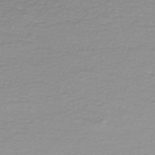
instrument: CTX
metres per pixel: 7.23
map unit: HNhu
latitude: -46.7841
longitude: 103.4266
